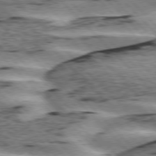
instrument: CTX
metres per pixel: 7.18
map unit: lApd
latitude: 76.2333
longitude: -78.6680
